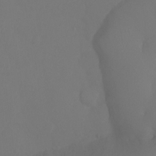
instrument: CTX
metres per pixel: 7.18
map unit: Ht
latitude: -5.5210
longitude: -26.8758
